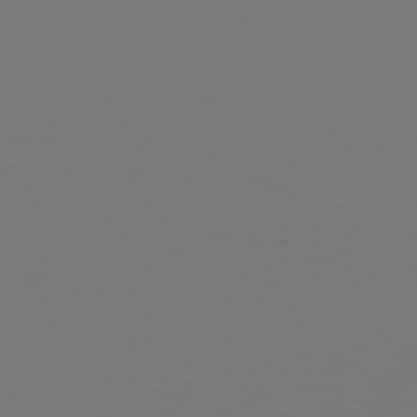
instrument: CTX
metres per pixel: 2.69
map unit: Hpe
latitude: 74.8569
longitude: -123.8016
